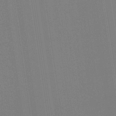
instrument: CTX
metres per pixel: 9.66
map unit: HNb
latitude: -32.2740
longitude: 56.6896
